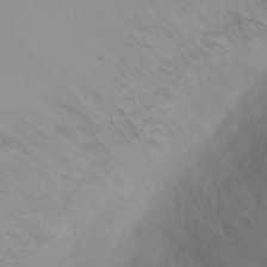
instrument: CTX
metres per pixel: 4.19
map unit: Ht
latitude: -6.7274
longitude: -20.2523
